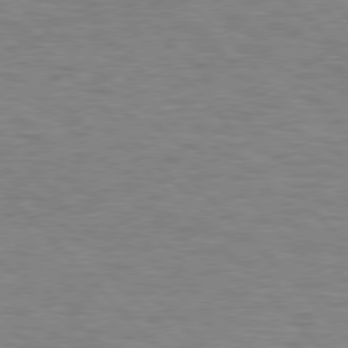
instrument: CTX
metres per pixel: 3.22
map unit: Hpe
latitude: 77.0458
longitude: -157.9717
